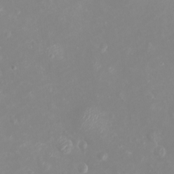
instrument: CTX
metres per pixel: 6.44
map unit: eHh
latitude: -4.5007
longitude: -74.8002
